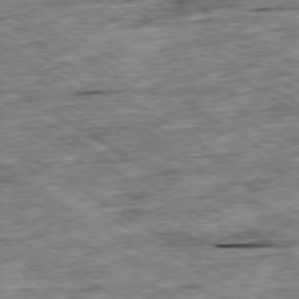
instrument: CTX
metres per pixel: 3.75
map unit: Ap
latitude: -79.7477
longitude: -74.7246
